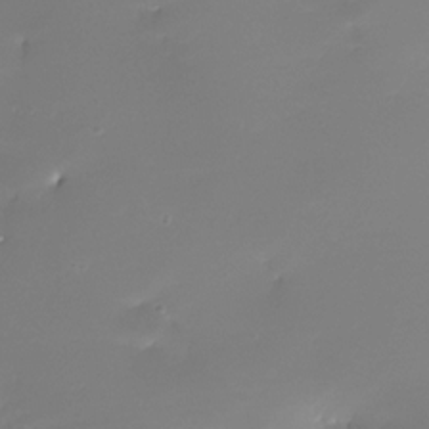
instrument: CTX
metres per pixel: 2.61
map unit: Nhe
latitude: -32.2362
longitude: -117.1592
